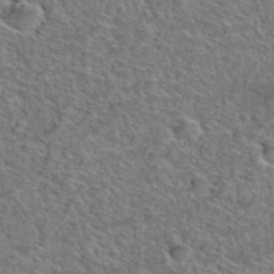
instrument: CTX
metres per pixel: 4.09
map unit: Hto
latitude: 38.5357
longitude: -44.7435
